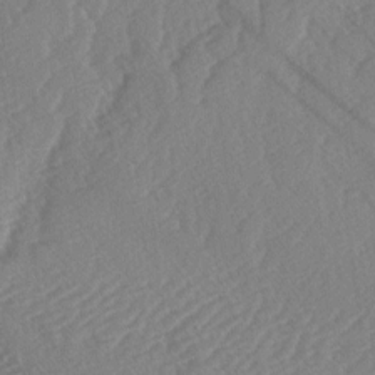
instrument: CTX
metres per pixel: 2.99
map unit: lAa
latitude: -2.4251
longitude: -127.6505
